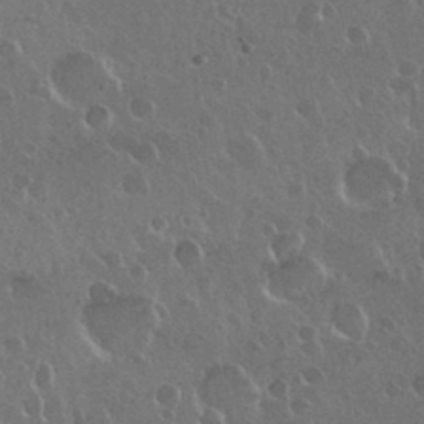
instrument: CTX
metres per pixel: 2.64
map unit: Nhu
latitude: 30.2145
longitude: -56.2711
